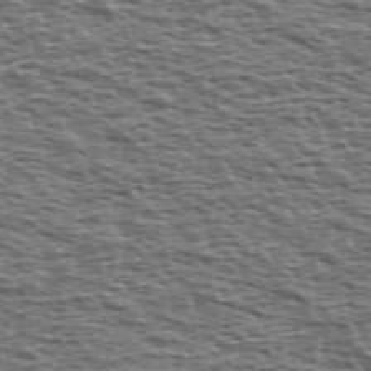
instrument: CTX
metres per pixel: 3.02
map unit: Ave
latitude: 39.1970
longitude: -112.6301
